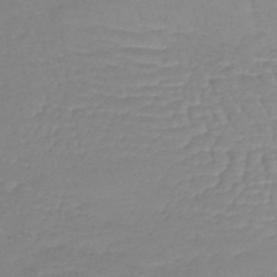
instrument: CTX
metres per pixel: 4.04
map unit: lHb
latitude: -40.5196
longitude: 67.4832
